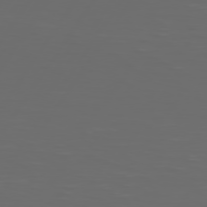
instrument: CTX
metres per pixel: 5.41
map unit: Hpe
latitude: 74.7813
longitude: -125.9717
